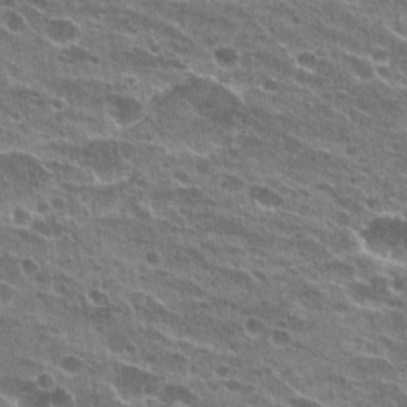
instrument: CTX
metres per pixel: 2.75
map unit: Hto
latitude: 23.8583
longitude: -42.1389
